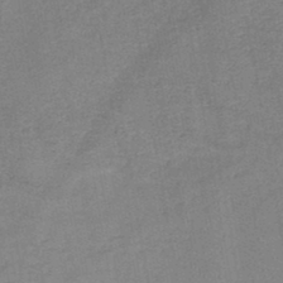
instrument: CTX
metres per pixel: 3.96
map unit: HNb
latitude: -45.5399
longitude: -37.8961
